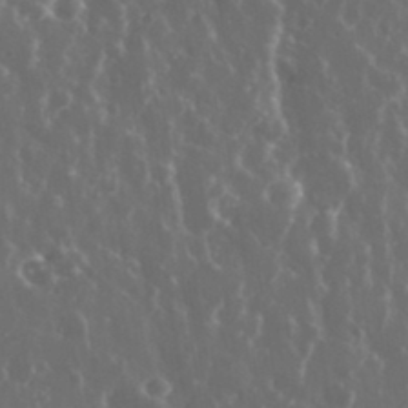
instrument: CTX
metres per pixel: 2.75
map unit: eHh
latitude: 34.1955
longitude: -59.0081
